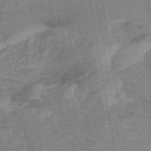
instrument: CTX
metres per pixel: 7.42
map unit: lHb
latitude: -42.4251
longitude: 63.1809
